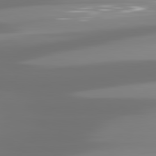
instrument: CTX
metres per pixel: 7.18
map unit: lApd
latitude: 81.5182
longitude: -137.5560
